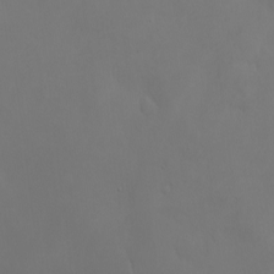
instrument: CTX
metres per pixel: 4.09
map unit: eHh
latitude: -7.9556
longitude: -68.6868
